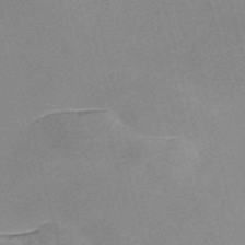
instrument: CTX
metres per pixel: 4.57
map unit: Nve
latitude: -57.1242
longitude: 59.3320
